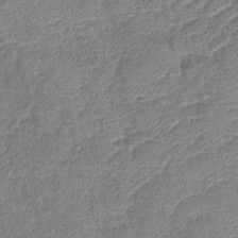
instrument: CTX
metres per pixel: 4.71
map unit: lHb
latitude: -42.9730
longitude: 79.3887
